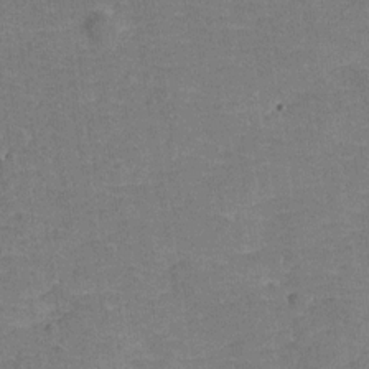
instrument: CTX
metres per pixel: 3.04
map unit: Hve
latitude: -27.7666
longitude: 91.9367
